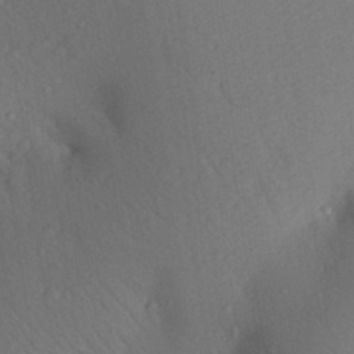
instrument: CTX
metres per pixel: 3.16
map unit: Aa
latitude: 25.9906
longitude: -147.8395
